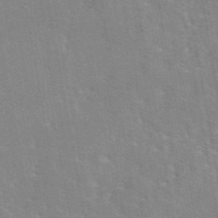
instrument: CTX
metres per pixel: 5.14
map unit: eAb
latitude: 45.3104
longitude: 110.2739
